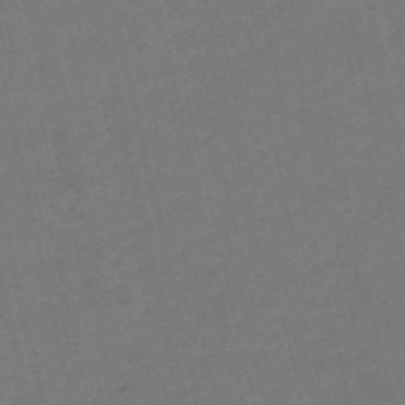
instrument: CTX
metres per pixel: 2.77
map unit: Nve
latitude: -57.5777
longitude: 50.7652
